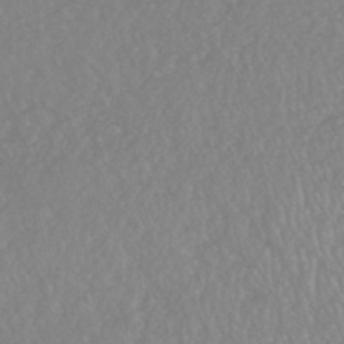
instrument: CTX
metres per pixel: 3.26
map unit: HNhu
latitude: -46.3306
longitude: 97.5588
